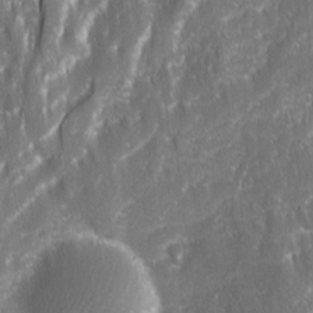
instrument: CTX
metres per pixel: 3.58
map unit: Ave
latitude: 15.5372
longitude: -134.0822
